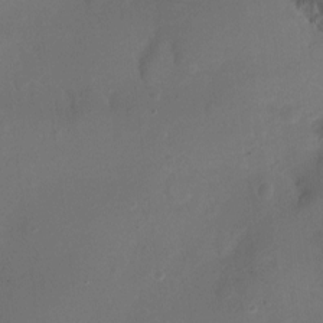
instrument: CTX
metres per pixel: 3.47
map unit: Ht
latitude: -15.9367
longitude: -40.8757
